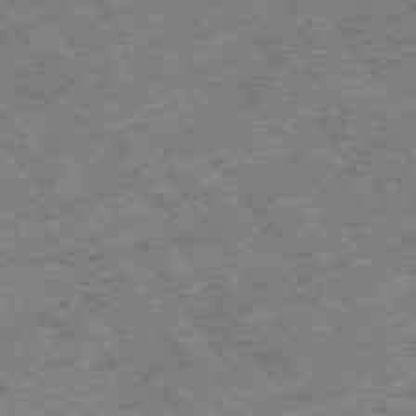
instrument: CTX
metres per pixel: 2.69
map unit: Hpe
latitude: -75.3699
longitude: -19.4426
